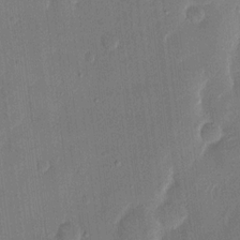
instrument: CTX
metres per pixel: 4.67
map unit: eHh
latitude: 13.9717
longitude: -68.9514
